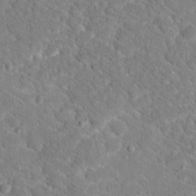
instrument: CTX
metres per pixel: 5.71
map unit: Hto
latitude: 18.5356
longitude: -33.3293
